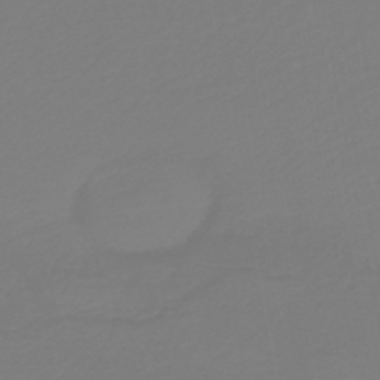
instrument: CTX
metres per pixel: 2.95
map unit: HNb
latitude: -46.4251
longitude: 55.4643
